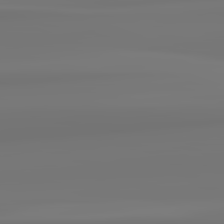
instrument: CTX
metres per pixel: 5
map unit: lApd
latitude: 82.7057
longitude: 170.6141
